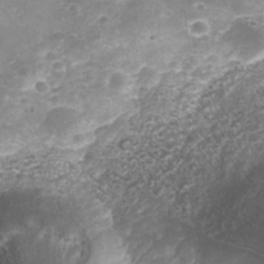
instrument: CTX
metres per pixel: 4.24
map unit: Nhe
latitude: -35.3321
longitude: -145.3293
